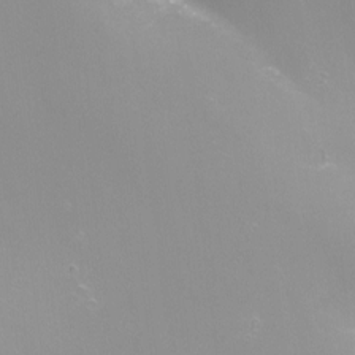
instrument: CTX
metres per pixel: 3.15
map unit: Nhu
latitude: -9.0675
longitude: -78.8380
